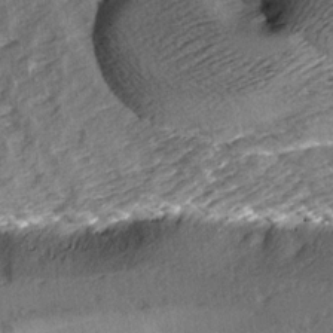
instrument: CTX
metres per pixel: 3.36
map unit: Ave
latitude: 15.3482
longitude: -104.1389
